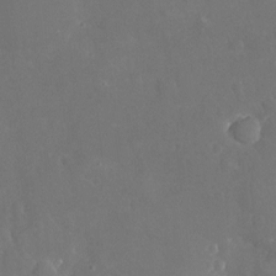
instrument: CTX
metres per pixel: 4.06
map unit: Nhu
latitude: -19.8611
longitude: -58.2145
